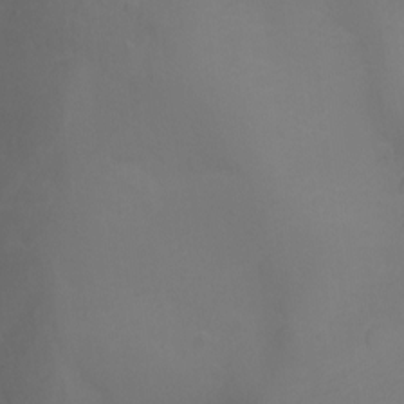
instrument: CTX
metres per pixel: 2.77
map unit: Nhu
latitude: -13.7100
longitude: -70.5168
